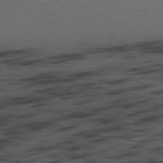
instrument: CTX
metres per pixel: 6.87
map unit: Ap
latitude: -80.0094
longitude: -62.1578
